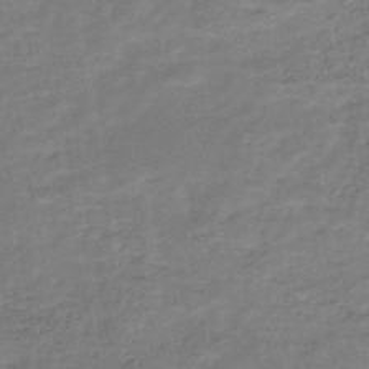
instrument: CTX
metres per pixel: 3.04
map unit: HNb
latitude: -49.1620
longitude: -39.7261
